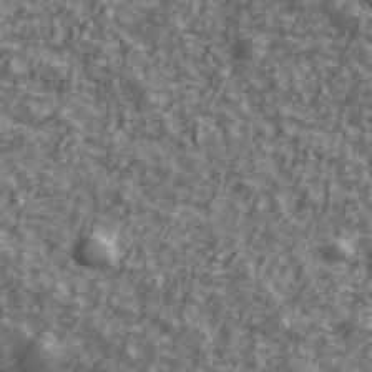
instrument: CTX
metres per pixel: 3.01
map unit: Ave
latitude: 42.3089
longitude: -113.2537
